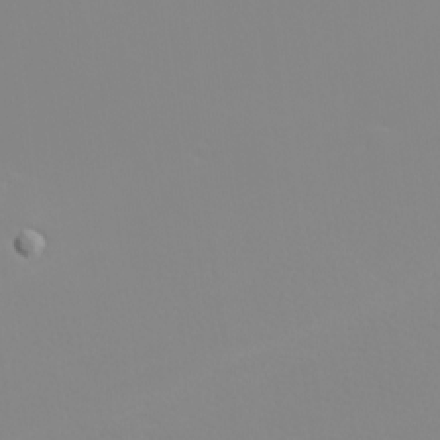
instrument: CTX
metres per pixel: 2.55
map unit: eHh
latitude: -5.7477
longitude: -86.6301
